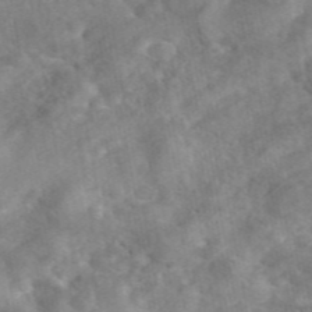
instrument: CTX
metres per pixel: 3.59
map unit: eAb
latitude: 46.4223
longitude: 127.8611
